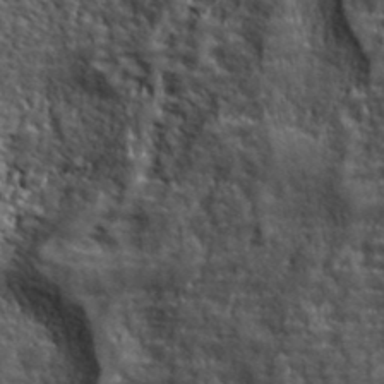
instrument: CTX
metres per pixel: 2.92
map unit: lHvf
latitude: 40.3278
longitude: -87.0458
